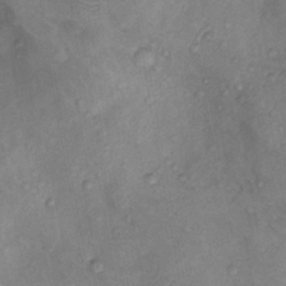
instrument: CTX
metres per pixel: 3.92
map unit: Nhu
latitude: 9.5560
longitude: -25.8205
